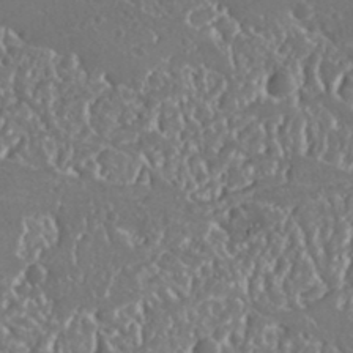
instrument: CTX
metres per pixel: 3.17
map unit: Nhu
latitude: 25.5560
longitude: -57.7827
